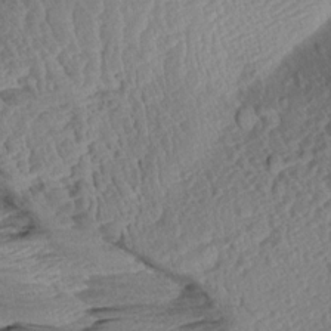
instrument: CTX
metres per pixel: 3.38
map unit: Aa
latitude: 8.5735
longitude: -133.8205
